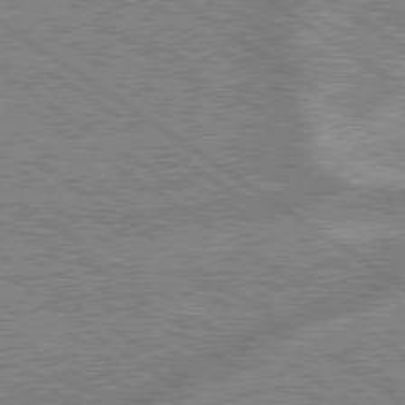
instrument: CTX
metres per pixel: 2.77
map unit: lApd
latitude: 79.1592
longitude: -169.9717
